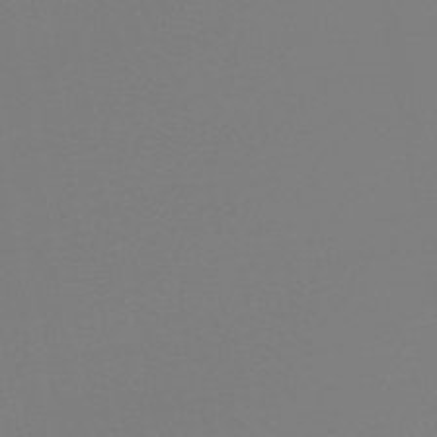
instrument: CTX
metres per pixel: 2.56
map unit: lHb
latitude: -45.2943
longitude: 62.6896
